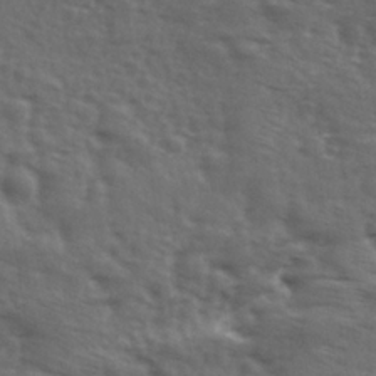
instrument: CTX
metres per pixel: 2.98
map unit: Ave
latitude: 18.2900
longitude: -132.1767
